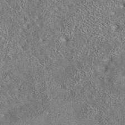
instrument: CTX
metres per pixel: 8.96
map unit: eAb
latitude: 35.4993
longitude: 112.5385
